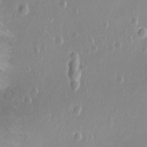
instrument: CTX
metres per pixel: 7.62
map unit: Nhu
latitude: -12.7652
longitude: -38.7624
